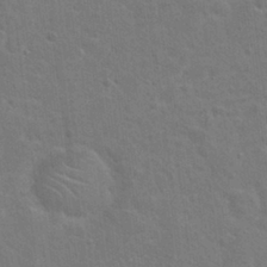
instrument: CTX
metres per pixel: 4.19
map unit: Hto
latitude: 23.2537
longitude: -47.8395
